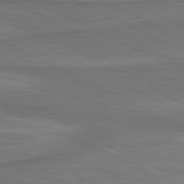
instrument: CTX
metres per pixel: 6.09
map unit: lApd
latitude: 81.2915
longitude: 172.7274
